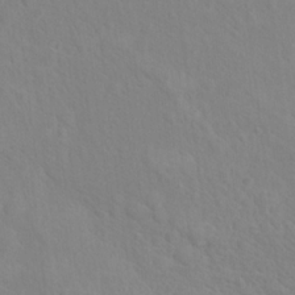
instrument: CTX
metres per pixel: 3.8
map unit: Nhu
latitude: 17.0647
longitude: -33.6127
